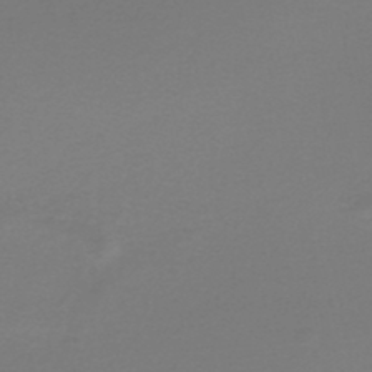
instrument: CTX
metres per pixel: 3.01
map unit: HNhu
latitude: -48.5007
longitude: 98.8597
